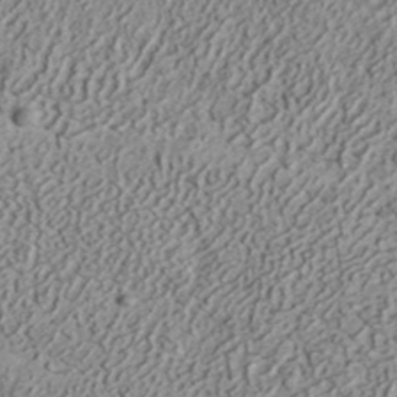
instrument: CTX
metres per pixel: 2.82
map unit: ANa
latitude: 41.3859
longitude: 30.4629
